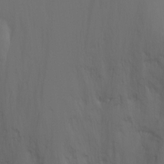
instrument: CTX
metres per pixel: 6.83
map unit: Ht
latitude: 0.4412
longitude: -21.4049
